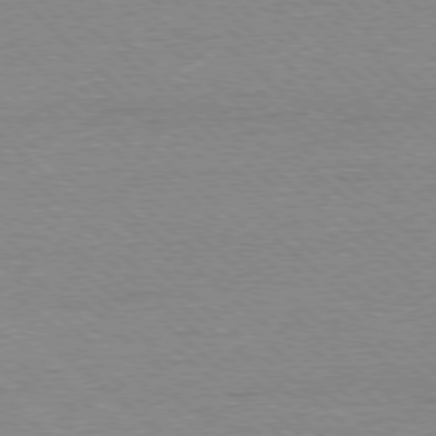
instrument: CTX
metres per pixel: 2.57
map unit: Ap
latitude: -78.2550
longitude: -62.6302
